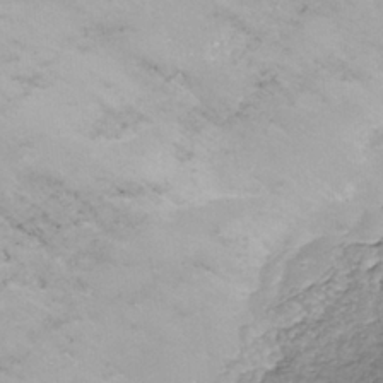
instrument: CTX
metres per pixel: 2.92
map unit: ANa
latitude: -36.2361
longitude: 95.1242
